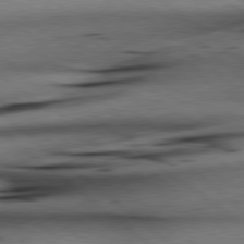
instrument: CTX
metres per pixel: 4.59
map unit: lApd
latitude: 79.0837
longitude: -140.6301
